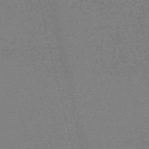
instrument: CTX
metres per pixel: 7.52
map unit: HNb
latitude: -54.6141
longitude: -41.0647
